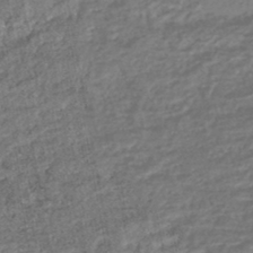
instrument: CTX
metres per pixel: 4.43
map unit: HNhu
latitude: -45.0486
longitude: 97.9178
